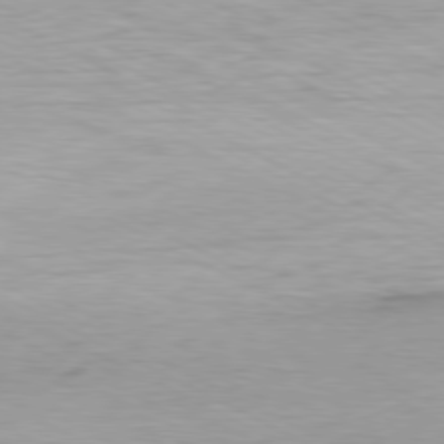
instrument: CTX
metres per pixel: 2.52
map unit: Ap
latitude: -80.3307
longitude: -82.0822
